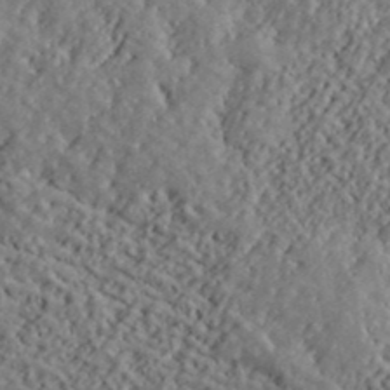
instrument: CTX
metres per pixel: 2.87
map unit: lHvf
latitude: 40.1955
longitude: -88.6302
